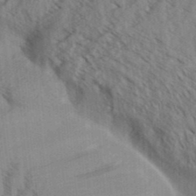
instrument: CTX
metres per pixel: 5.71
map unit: Aa
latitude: 31.3671
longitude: -138.8947
